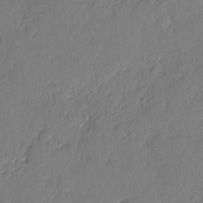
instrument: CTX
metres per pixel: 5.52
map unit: eHh
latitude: 4.4790
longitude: -75.7828
